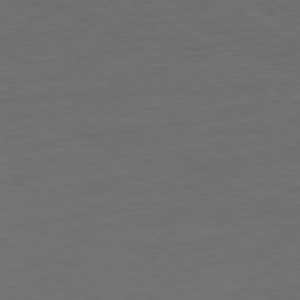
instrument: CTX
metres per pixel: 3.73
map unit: Ap
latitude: -79.6910
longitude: -52.4790
